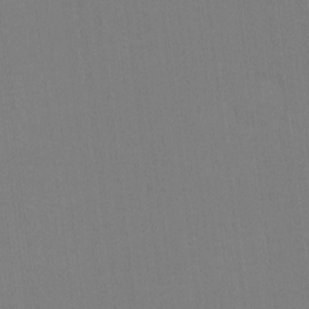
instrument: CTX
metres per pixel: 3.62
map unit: eHh
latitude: -4.1605
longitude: -79.7261
